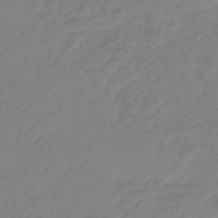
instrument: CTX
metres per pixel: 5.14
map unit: eHb
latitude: -45.6722
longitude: 86.5196
